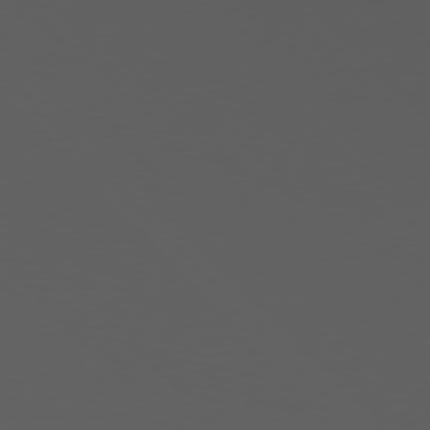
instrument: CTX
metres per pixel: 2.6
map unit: Hpe
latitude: 77.0836
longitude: -167.1403
